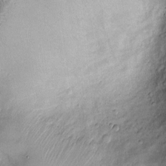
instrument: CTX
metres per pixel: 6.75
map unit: Htu
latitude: -5.8800
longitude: 159.1620
